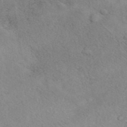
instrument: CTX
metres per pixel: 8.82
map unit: eAb
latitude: 41.4048
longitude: 110.2361
